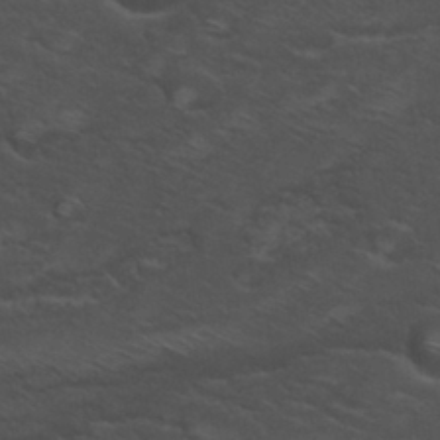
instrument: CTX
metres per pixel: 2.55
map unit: Hto
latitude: 32.2334
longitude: -50.7057
